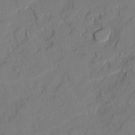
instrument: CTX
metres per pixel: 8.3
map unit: Ave
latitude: 21.9339
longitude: -129.2726
